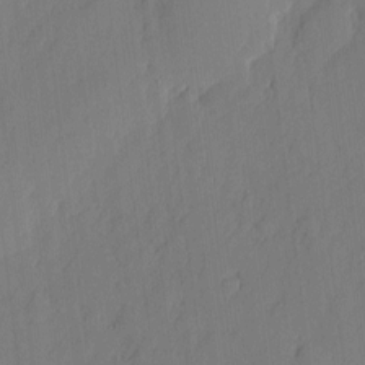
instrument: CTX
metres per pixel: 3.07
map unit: eHh
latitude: 3.8016
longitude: -76.2144
